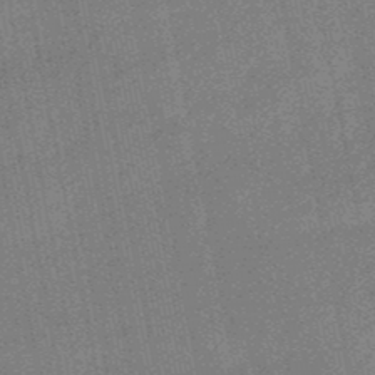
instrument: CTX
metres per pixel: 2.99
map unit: lHb
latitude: -49.5210
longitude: 78.9919
